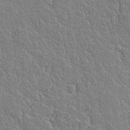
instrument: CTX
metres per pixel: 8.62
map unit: Aa
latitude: 12.3467
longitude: -127.5938
